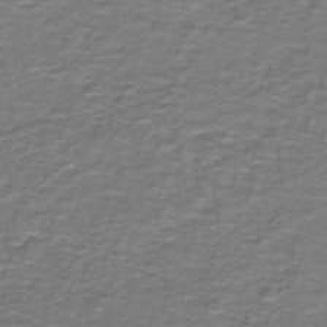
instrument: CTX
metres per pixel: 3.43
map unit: lHb
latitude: -42.8219
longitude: 55.8234
